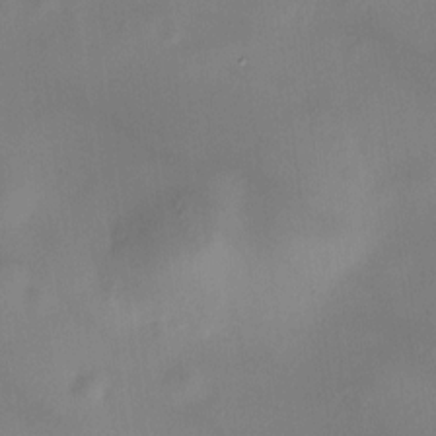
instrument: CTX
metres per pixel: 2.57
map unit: HNhu
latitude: 9.0270
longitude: 9.8989
